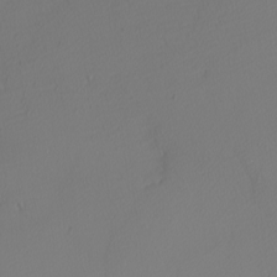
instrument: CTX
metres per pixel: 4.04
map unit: Nhu
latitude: -4.9352
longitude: -95.3860
